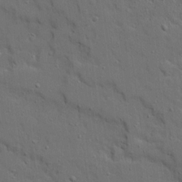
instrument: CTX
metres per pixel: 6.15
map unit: Ave
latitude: 18.9513
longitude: -128.6679
